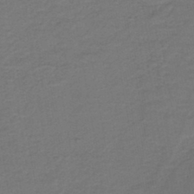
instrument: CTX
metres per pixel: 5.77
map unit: lHb
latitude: -42.7652
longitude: 53.1053
